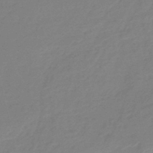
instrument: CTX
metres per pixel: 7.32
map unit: eHb
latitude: -46.7274
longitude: 86.7652
